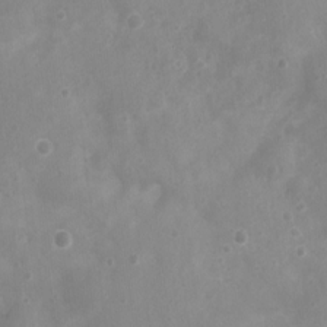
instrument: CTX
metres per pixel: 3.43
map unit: Nhu
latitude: 5.2537
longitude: -17.3482
